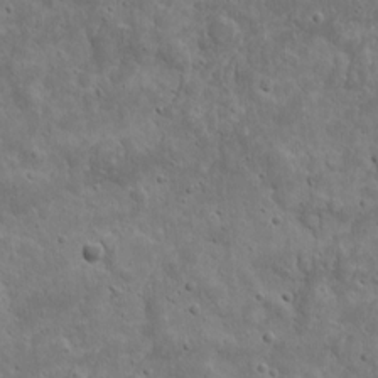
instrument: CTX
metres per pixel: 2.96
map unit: eHh
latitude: 9.8206
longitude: -72.9892
